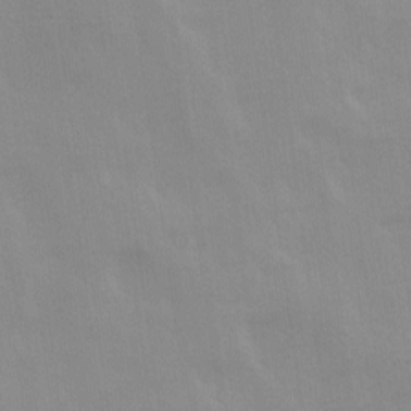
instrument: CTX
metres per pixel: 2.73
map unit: Ave
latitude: 13.7828
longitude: -103.9528
